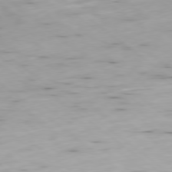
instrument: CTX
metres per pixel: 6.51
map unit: Ap
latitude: -79.0297
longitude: -92.4412
